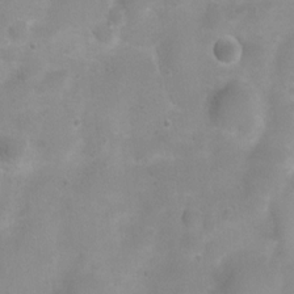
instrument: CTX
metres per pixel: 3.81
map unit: Ht
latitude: 4.9702
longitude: -21.1403
